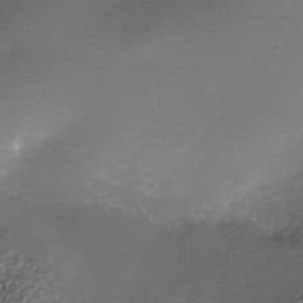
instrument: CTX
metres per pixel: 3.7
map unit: Nhe
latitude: -36.5573
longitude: -117.5749
